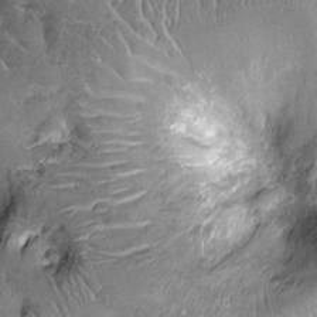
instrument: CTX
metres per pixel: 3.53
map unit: Nhu
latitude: -12.2929
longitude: -22.9892
